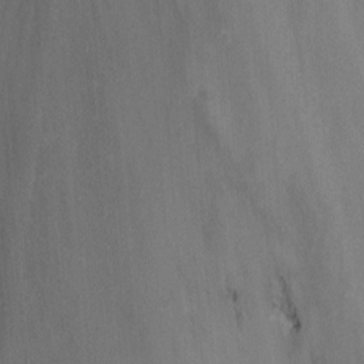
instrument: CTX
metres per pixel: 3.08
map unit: Nhu
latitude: -14.6330
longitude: -57.9339
